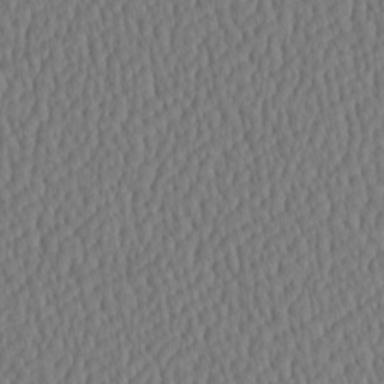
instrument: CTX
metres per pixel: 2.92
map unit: HNhu
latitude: -3.7288
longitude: 13.2943
